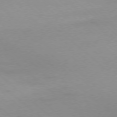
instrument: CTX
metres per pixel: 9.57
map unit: Ap
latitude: -78.3684
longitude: -70.6112
